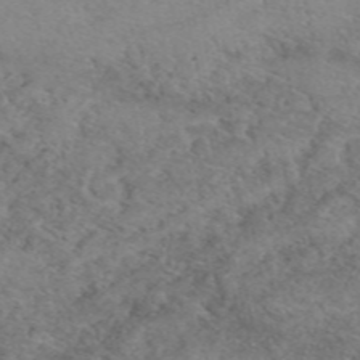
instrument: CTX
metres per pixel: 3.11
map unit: eAb
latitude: 50.1766
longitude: 106.8030
